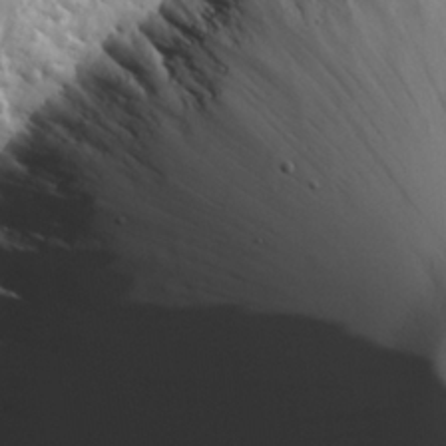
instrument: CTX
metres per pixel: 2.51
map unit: Hve
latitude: 26.3278
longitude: 146.5196
